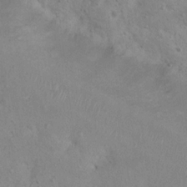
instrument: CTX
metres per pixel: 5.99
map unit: Nhu
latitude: 14.7813
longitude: -28.9513
